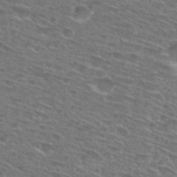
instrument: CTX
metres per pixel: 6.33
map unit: Hto
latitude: 28.6301
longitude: -47.4805
